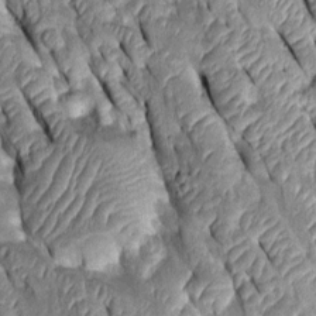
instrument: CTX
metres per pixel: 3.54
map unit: Htu
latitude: -0.2173
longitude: 148.6330
